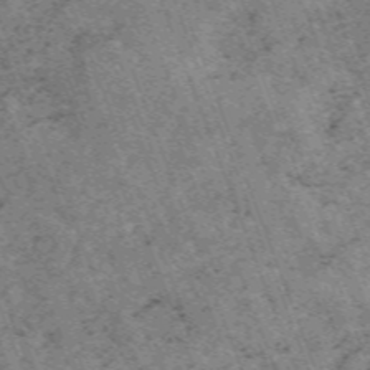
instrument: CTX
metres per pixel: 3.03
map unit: HNb
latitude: -55.0487
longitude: -48.2145
